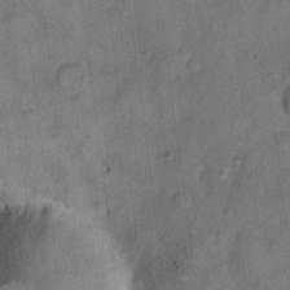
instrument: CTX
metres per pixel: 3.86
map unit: eHh
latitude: 10.2523
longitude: -63.9150
